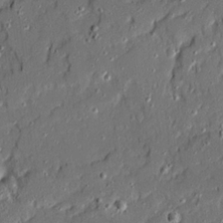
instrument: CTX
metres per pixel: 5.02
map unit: Ave
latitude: 19.9339
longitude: -128.3278
